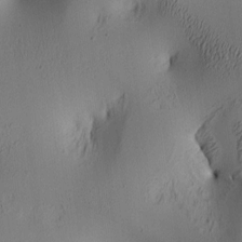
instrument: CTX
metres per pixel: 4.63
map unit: lAa
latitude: 5.7639
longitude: -113.4804
